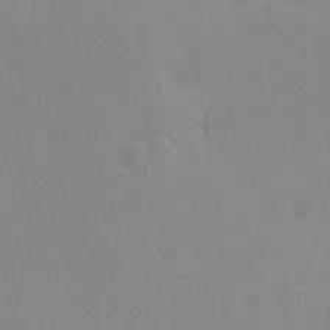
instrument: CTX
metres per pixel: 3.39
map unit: Hto
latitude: 7.1592
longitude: -34.5356
